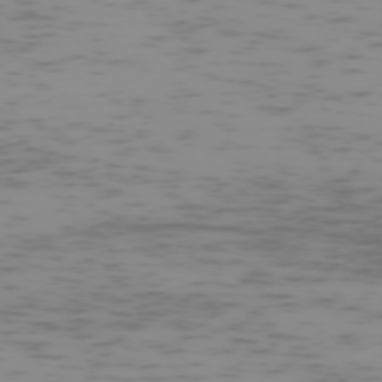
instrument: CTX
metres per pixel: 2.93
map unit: Hpe
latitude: -73.7855
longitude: 7.5021
